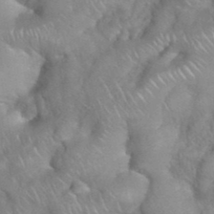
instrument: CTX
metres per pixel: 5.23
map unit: eHh
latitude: 39.1592
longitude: -58.2334
